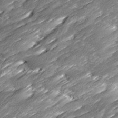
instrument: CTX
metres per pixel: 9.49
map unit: Ave
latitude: 17.0647
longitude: -136.1200
